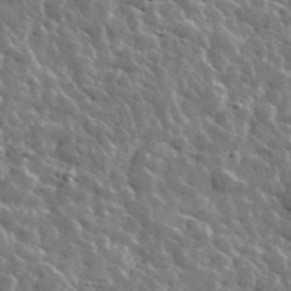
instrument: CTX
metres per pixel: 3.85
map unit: lHvf
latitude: 36.3279
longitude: -88.6680
